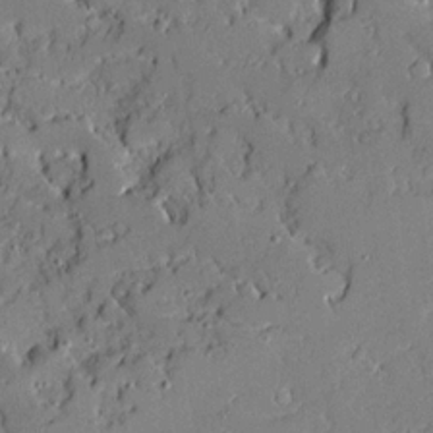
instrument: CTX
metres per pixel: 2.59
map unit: Ave
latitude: 18.5356
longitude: -128.0633
